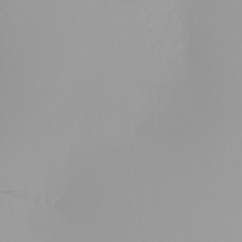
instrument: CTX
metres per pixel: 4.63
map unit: eHh
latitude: -0.7464
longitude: 19.5588
